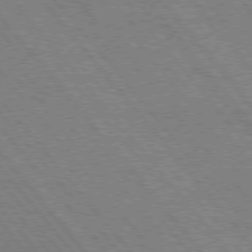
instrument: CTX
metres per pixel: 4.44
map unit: Hpe
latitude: 75.4426
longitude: -140.1955
